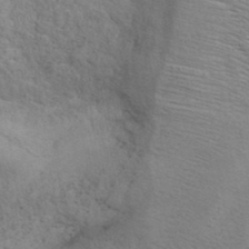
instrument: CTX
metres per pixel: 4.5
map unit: ANa
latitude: 39.7638
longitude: 20.0661
